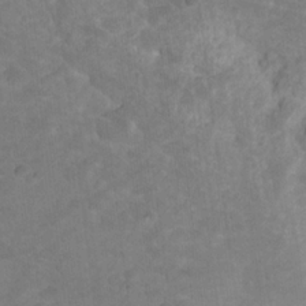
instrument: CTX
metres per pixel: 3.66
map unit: Nhu
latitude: 17.1970
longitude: -32.3656
